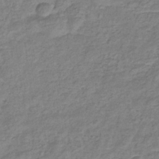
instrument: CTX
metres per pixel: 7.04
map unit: eHb
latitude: -34.1984
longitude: 75.3888
